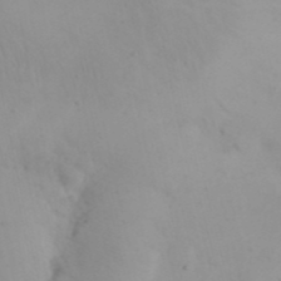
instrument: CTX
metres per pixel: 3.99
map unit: eHh
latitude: 24.3845
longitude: -66.3845
